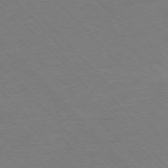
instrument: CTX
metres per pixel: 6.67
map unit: Ap
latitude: -77.3510
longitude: -95.1781
